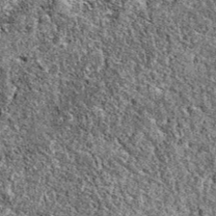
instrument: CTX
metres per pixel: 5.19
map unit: eAb
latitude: 37.7072
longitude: 110.8786
